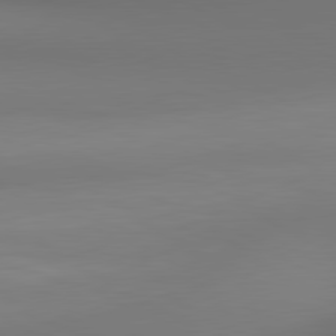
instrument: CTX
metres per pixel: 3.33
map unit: lApd
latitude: 80.6868
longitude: 138.0283
